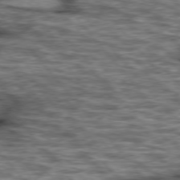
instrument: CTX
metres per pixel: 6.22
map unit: lApd
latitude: 75.9528
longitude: -49.2915
